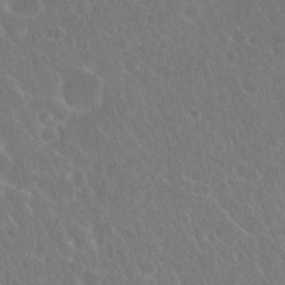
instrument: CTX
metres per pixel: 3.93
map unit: Hto
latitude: 18.8380
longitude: -40.0444
